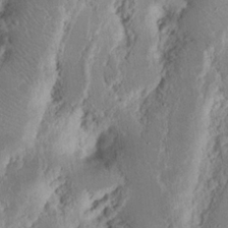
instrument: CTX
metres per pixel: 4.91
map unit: Nhu
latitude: 16.6491
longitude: -74.2334
